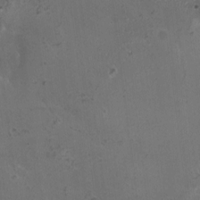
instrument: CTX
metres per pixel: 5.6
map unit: HNhu
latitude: 5.3482
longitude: 1.2376
